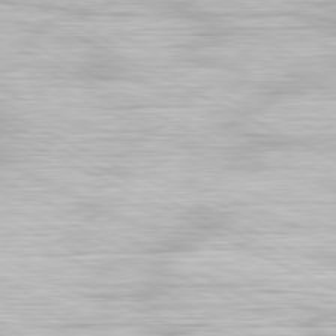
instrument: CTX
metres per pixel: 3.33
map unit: Hpe
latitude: -81.5399
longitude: 17.7478
